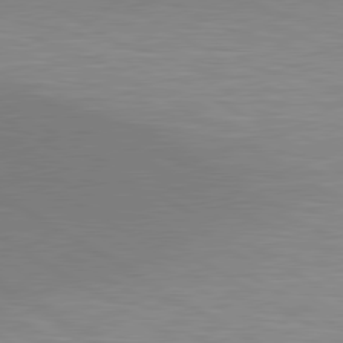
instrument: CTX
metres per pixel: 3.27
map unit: lApd
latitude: 80.5168
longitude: 131.0297
